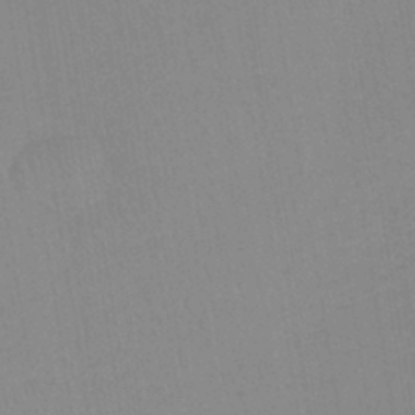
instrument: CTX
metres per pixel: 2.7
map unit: lHb
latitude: -40.1417
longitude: 67.6533
